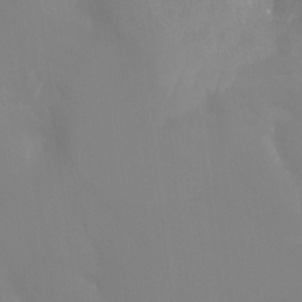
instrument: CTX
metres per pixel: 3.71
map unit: Ht
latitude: -12.2551
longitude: -48.0255
